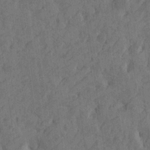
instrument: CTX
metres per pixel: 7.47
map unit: Htu
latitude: -5.0486
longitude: -177.4804
